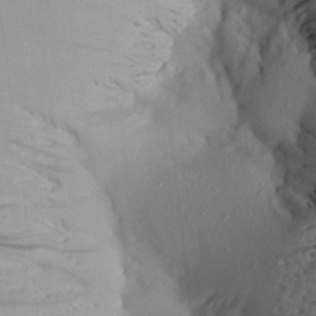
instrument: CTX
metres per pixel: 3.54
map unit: Aa
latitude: 21.8961
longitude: -146.5735
